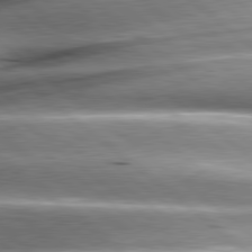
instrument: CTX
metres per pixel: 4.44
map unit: lApd
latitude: 80.4223
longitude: -143.2915
